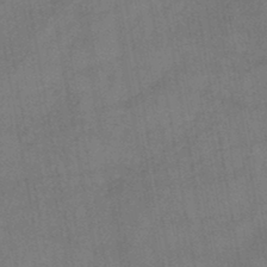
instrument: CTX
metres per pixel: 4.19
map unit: HNb
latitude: -45.1998
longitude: -37.6316
